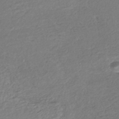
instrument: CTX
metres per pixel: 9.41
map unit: lHb
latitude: -42.5951
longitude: 70.6141
